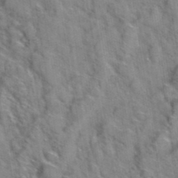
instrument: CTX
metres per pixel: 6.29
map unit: Hto
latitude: 39.0080
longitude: -44.9513
